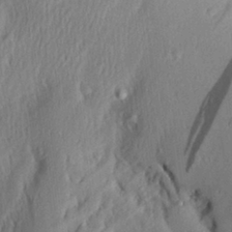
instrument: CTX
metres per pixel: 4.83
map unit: Aa
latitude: 29.8205
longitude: -136.3279
